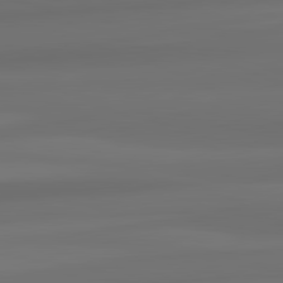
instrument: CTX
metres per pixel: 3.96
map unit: lApd
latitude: 82.3467
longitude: -173.3670
